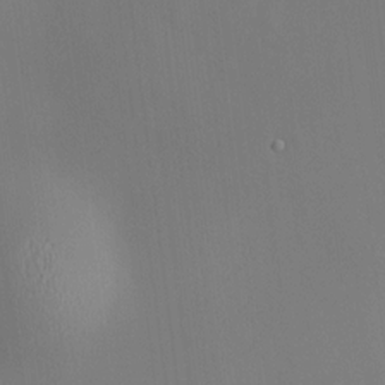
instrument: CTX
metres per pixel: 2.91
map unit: HNhu
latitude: 12.6113
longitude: 11.6911
